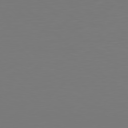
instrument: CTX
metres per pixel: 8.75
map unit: Hpe
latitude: 77.4993
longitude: -177.4426
